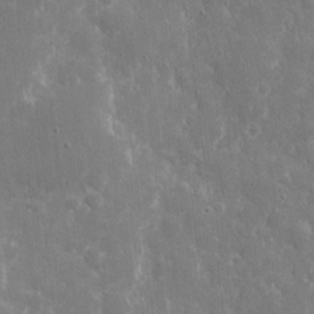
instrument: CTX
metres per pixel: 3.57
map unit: eHh
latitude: 8.4601
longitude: -70.1956
